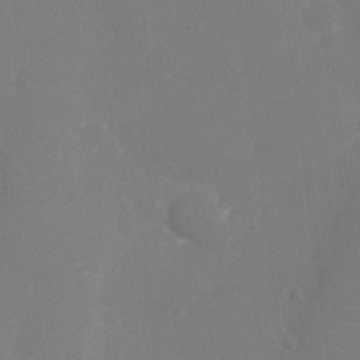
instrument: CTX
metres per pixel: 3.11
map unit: Ht
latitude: -5.8233
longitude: -25.1403
